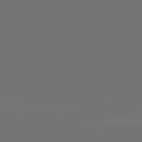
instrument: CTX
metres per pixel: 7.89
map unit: lApd
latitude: 81.9528
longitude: -160.4979
